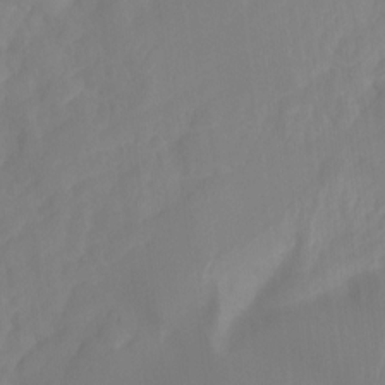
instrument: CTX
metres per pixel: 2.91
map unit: Ht
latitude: -14.4062
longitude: -56.5734
